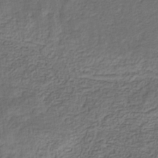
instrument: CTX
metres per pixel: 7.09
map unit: eHb
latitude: -32.1606
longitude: 72.9919
